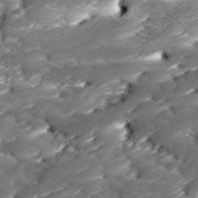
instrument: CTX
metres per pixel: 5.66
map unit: Ave
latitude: 17.3671
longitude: -136.3090
